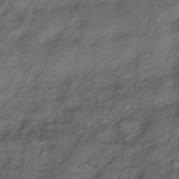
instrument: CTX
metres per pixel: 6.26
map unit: Htu
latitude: -6.7274
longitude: 159.1242
